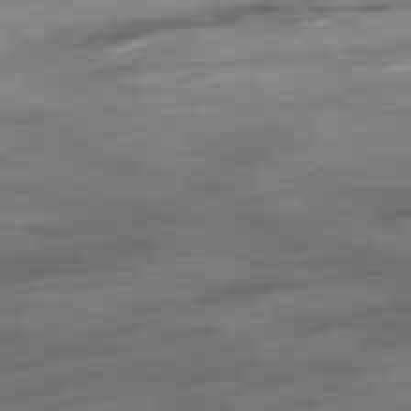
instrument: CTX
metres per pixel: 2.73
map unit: Hpe
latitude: -78.9352
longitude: -19.0458
